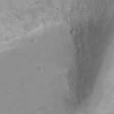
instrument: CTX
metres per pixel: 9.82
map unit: Ht
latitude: -1.1998
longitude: -20.0255
